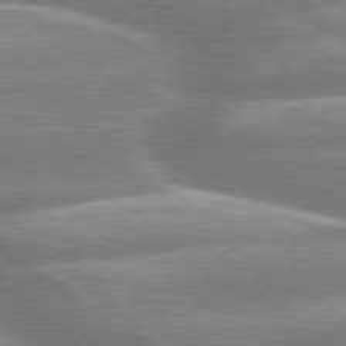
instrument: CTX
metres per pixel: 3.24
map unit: lApd
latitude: 79.6883
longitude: -159.1403
